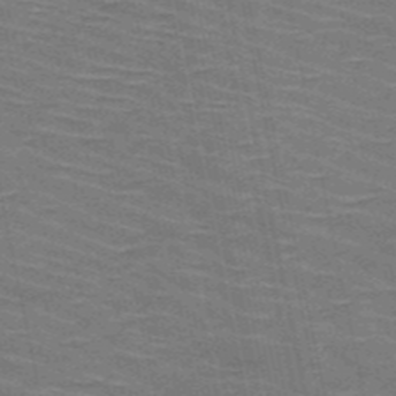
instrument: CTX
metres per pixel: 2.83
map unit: HNb
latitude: -53.3509
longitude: -45.1781
